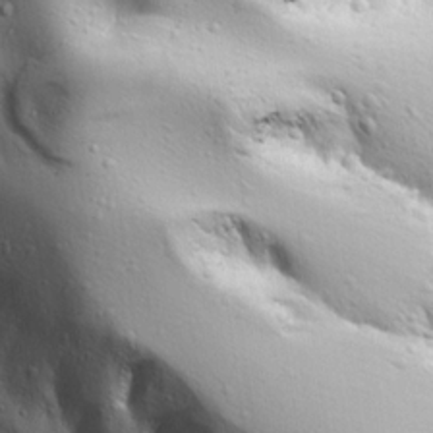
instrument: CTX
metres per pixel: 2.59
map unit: Ave
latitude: 21.9339
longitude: -137.3671
